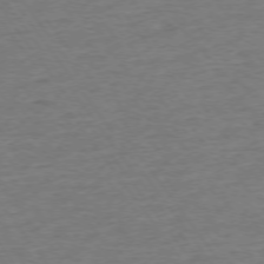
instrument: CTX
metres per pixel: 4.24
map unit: Ap
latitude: -75.2565
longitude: -85.3293
